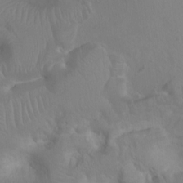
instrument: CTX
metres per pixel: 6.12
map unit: Ht
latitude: -0.4062
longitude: -16.3467
